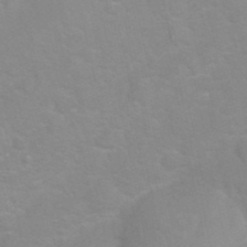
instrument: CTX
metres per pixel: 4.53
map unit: Nhu
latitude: 27.0648
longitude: -61.8583
